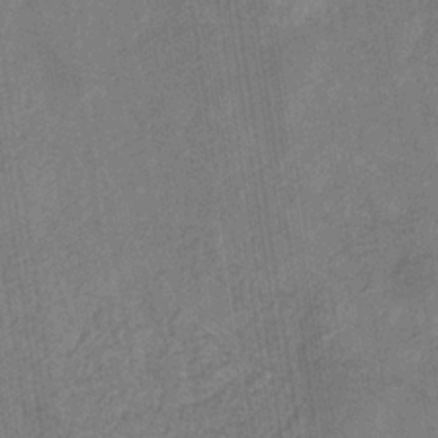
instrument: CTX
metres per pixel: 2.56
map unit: eHb
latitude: -29.8989
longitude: 69.7666
